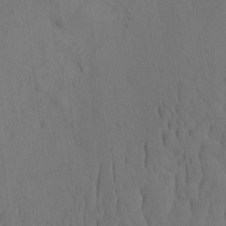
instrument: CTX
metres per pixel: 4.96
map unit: eHh
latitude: -2.0283
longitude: 16.4251
